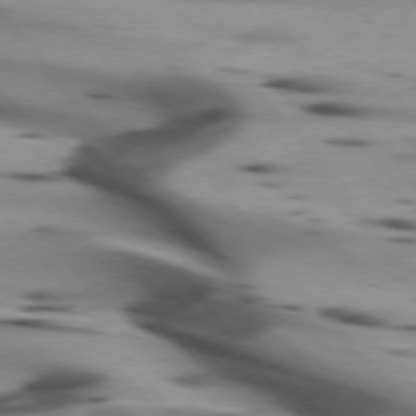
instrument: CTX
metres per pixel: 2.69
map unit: lApd
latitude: 75.3671
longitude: -64.1956
